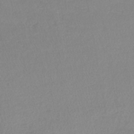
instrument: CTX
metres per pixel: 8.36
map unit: lHb
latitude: -41.9745
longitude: 59.6721
